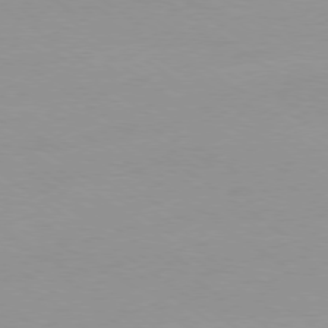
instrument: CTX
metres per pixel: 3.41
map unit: Ap
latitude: -79.1242
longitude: -67.1214
